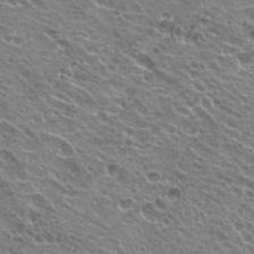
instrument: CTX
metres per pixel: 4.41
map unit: Hto
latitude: 23.1592
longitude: -31.7450
